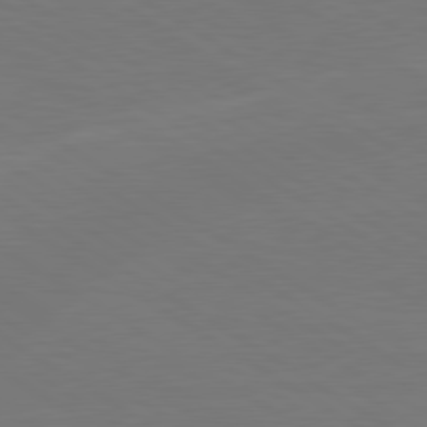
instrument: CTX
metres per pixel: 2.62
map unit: lApd
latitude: 79.9906
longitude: 162.2928
